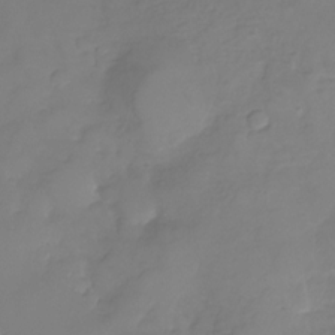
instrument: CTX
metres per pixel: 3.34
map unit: Nhu
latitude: -26.2739
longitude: -57.4804
